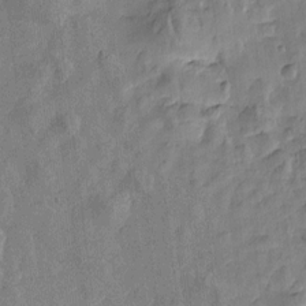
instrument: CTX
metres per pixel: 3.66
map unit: Htu
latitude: -2.6518
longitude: -176.0255
